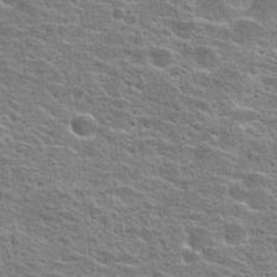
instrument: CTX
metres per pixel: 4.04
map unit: Hto
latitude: 24.4034
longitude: -47.8962
